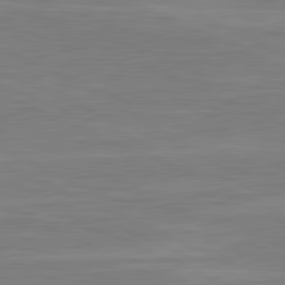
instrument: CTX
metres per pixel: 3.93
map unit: lApd
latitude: 81.6316
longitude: -170.5168
